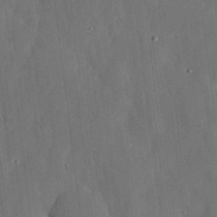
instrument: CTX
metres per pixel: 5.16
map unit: lHvf
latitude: 19.3859
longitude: -113.4048
